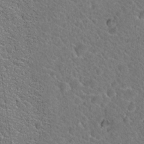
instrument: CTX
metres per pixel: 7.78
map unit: Hto
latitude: 19.6316
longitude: -33.4993
